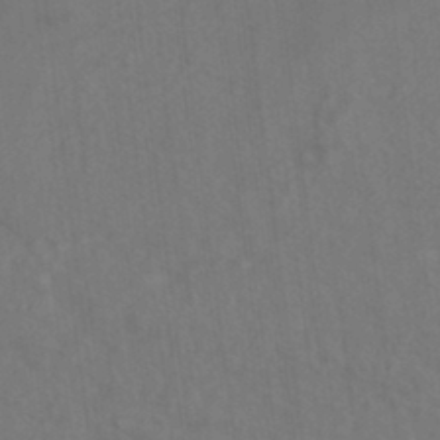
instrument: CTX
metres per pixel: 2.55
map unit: ANa
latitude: -39.6344
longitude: 96.0661
